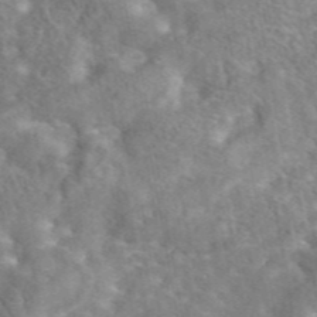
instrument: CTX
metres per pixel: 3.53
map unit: eAb
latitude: 45.0647
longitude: 116.6518
